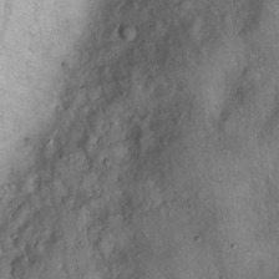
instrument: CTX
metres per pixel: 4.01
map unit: Hto
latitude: 16.4601
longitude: -58.9514
